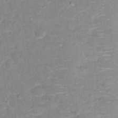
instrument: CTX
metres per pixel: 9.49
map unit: Hto
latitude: 16.5735
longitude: -35.6505
